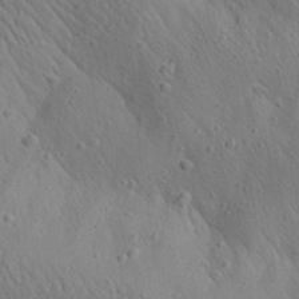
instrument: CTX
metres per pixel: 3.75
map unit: Aa
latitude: 26.1767
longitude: -142.4034
